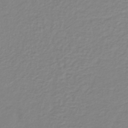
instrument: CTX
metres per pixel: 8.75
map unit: lHb
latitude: -41.0297
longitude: 64.4629
